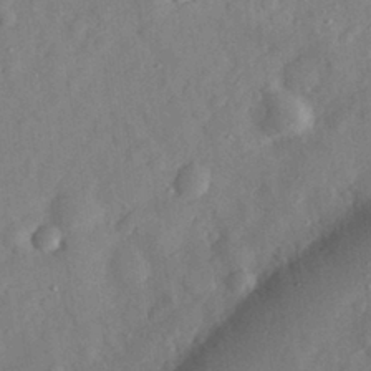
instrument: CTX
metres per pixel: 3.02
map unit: eHh
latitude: 29.1403
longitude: -73.9528
